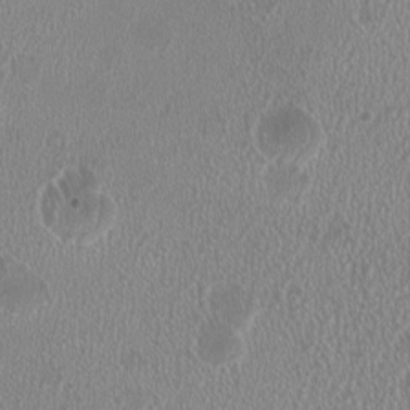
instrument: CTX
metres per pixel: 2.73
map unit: HNhu
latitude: 0.1011
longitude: -0.0255
